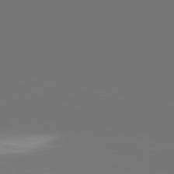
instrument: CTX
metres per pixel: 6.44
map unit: Hpe
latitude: 75.8583
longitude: -128.1578
